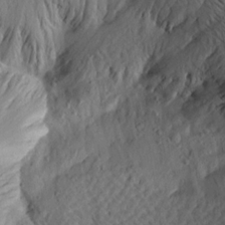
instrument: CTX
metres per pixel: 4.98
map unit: Aa
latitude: 17.6127
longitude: -144.5923
